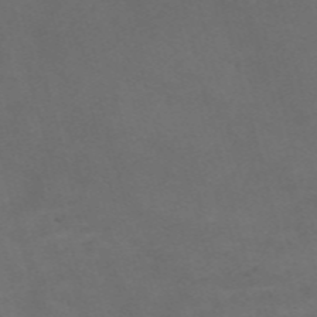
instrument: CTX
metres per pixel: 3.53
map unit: Nve
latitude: -58.4062
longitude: 59.6910
